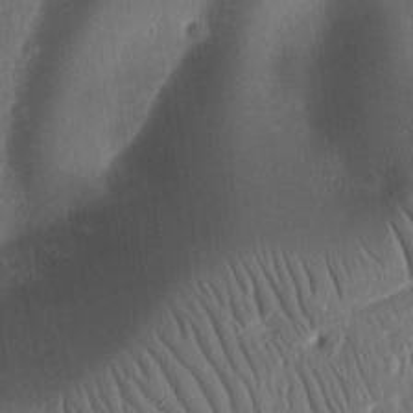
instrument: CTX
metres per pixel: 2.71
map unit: Ht
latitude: 11.5560
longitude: -74.8758
